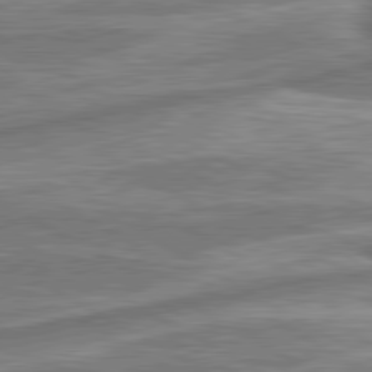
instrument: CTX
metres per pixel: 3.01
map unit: lApd
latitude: 80.6113
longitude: -178.0255
